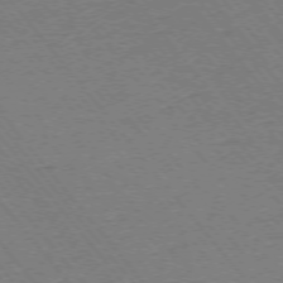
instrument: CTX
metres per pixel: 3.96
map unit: Ap
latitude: -75.2187
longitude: -81.9339
